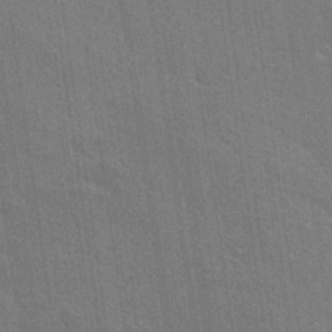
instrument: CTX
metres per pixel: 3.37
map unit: Hto
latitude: 26.2712
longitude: -43.4238
